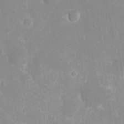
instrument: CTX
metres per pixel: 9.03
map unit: eHh
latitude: 8.0444
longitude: -70.6868
